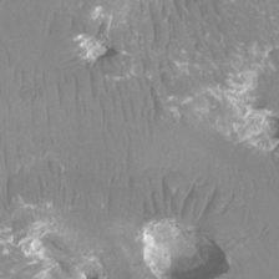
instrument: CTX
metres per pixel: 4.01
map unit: Ht
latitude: -4.0661
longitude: -26.6869
